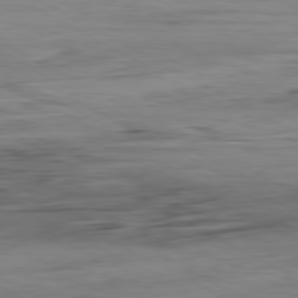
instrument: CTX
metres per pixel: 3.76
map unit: Ap
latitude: -81.4833
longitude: -88.2145
